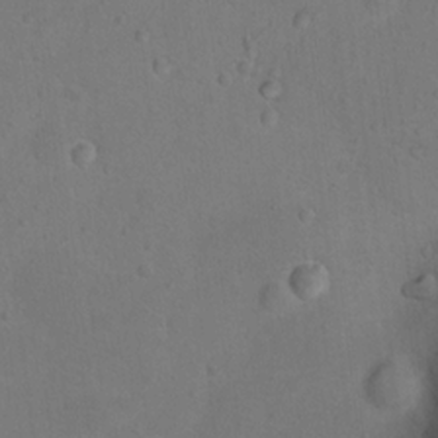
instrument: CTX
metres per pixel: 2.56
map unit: Nhu
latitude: 14.0444
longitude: -36.3845
